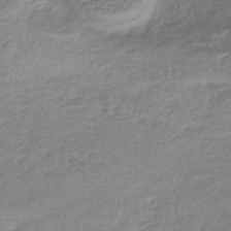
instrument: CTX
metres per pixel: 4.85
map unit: HNhu
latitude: -43.6910
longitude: 102.3495
